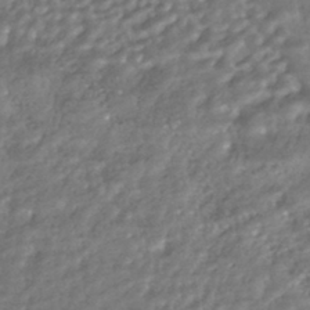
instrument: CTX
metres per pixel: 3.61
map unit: HNhu
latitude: -43.5777
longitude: 95.2187
